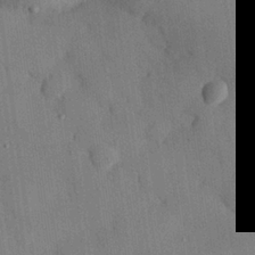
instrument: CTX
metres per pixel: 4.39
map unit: eHh
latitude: 27.0270
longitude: -76.5356
